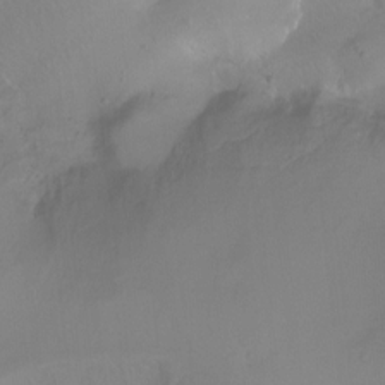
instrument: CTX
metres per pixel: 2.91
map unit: Ht
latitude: -14.3307
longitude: -42.9136
